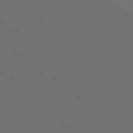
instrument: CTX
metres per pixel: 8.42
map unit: Hpe
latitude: 77.7638
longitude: -177.6694
